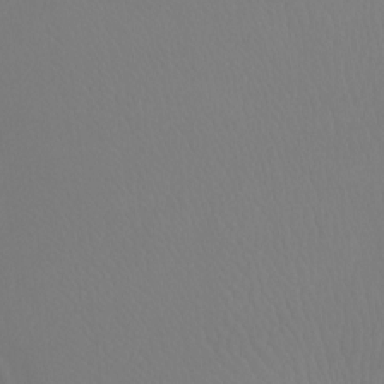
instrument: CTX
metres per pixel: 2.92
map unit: Ht
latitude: -7.0675
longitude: -32.2334
